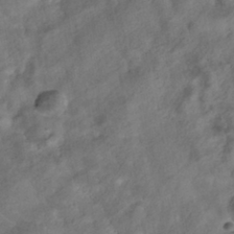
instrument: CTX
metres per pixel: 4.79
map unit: HNhu
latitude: -39.2943
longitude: 107.0298
